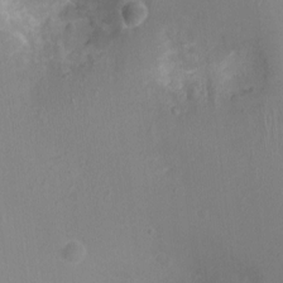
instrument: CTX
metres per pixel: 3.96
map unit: Ht
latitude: -4.0472
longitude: -15.6694
